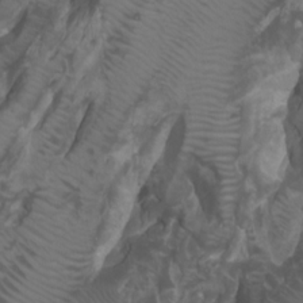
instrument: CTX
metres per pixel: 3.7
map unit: Htu
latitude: -7.7666
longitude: -64.6868
